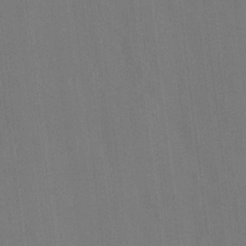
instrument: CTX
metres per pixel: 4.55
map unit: lAvf
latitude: 8.0255
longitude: 166.0472
